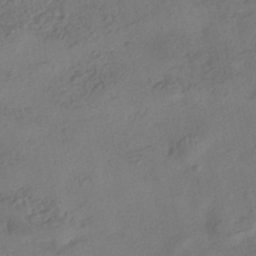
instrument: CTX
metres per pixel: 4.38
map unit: eHh
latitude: -42.8408
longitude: 122.7652
